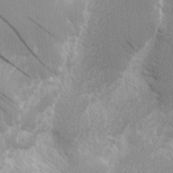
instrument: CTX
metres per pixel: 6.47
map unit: Nhu
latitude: 2.2144
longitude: -76.8569
